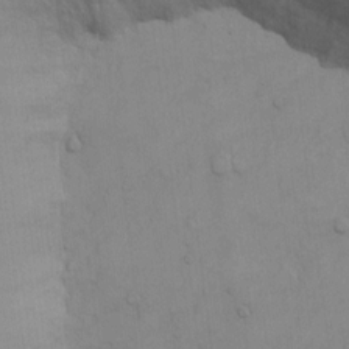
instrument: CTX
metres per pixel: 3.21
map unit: Hto
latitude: 12.3656
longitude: -56.9135
